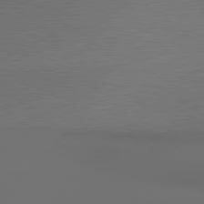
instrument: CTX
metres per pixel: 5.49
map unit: lApd
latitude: 79.8961
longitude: 176.5763
